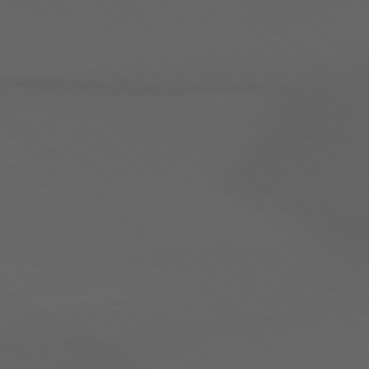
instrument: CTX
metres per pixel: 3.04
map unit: Hpe
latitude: 78.0822
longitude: -175.5182
